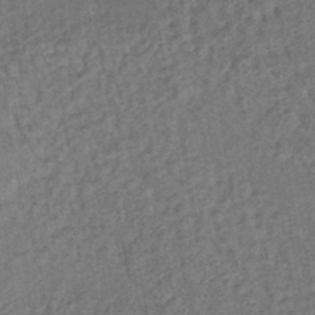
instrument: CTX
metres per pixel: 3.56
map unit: lHb
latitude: -38.7463
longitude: 62.5384
